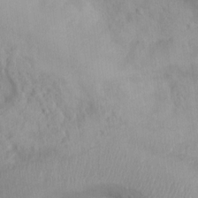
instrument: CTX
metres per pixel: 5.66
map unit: Nhu
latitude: 11.8206
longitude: -27.7072
